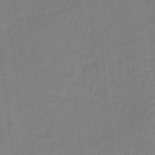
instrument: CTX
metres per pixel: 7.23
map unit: eHb
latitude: -46.3873
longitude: 87.1053
